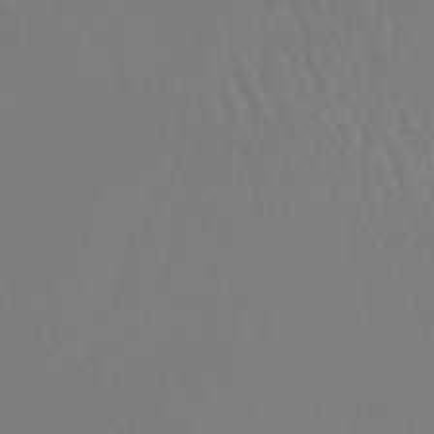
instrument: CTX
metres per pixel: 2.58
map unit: lHb
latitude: -45.3699
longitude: 78.5951
